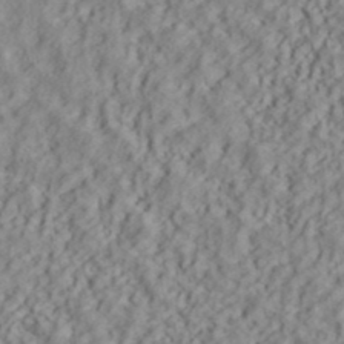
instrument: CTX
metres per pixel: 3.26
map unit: ANa
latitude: 40.1388
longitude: 28.1606
